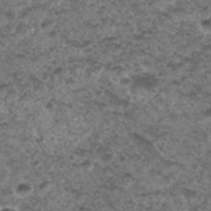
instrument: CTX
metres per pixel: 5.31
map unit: Hto
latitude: 32.1767
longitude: -49.7072
